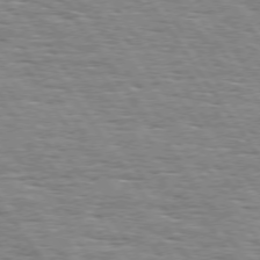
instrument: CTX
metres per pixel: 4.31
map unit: Hpe
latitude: 74.1578
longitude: -138.3656
